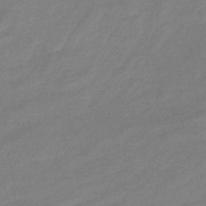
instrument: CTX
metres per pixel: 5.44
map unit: eHb
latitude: -33.2187
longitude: 74.9731
